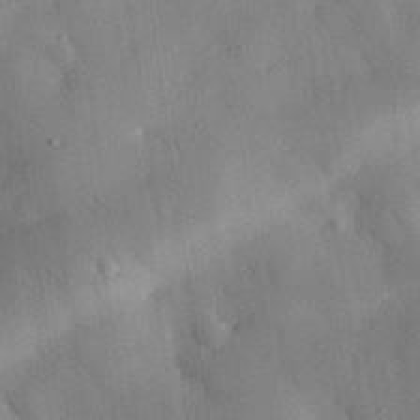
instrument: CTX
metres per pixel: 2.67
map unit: eHh
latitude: 30.2145
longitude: -76.1577
